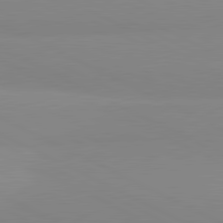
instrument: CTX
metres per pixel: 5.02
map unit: lApd
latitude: 81.4615
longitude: 179.8422
